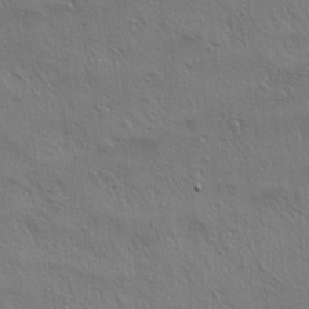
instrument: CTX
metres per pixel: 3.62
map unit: lAa
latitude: 5.0458
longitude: -113.0647
